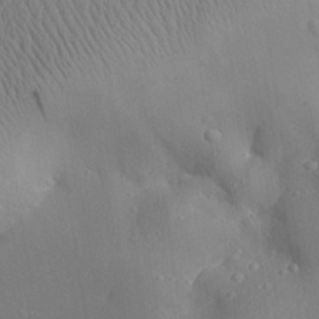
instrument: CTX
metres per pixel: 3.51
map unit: Aa
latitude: 29.4048
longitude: -131.8017
